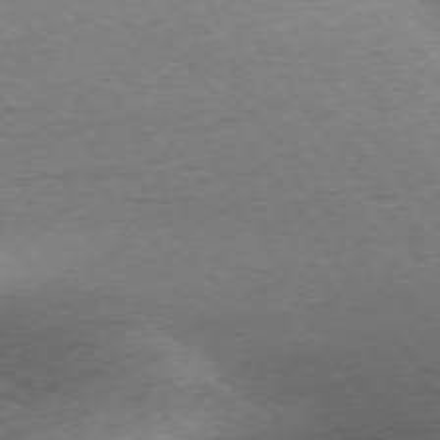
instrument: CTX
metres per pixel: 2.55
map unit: Ap
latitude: -74.5952
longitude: -79.5749
